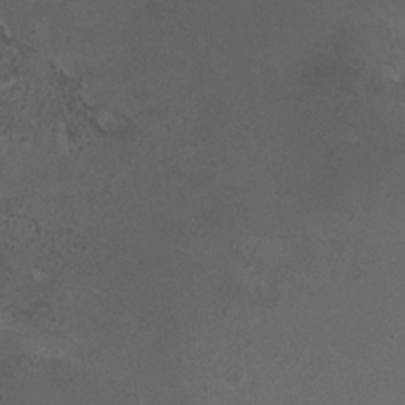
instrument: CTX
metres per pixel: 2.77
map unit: HNhu
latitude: 6.1389
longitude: 10.4440
